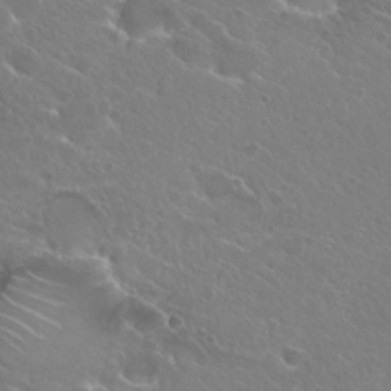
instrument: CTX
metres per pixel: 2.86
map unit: Hto
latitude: 25.1592
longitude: -38.1011
